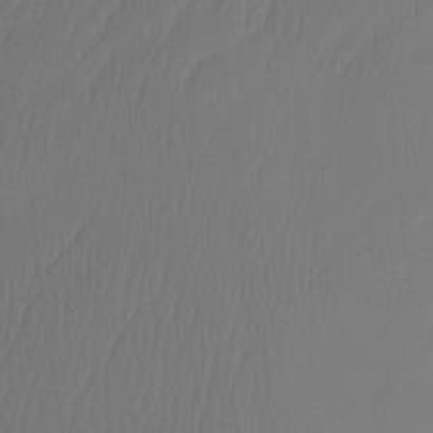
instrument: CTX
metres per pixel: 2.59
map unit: Ht
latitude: -14.9164
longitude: -49.5749
